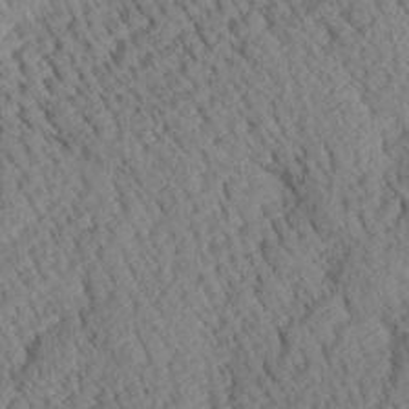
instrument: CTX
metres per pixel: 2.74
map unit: Aa
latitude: 24.8757
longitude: -134.6112
